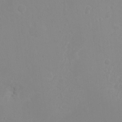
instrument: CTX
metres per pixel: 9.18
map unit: Hto
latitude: -10.9164
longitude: -37.3482
